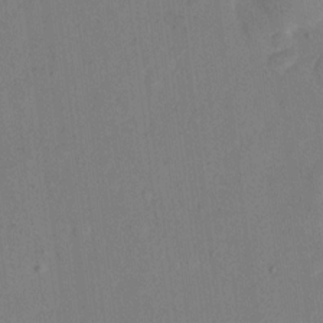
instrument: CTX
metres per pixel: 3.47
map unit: eHh
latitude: 11.1970
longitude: -69.4804
